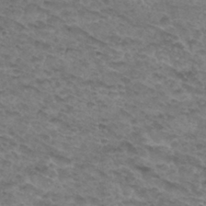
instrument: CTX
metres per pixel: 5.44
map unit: Hto
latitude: 32.7624
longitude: -46.6491
